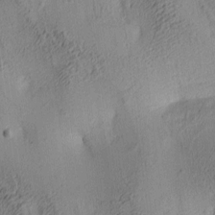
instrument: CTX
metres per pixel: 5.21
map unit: lAa
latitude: 4.7813
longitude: -115.8016
